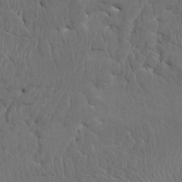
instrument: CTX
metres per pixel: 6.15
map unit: HNhu
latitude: 3.9906
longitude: -6.8758
